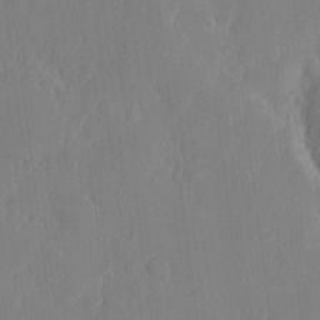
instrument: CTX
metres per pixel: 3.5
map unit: eHh
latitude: 6.0255
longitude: -72.9325
